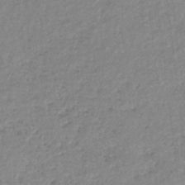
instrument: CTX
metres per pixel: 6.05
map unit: eHb
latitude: -38.1795
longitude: 78.4629
